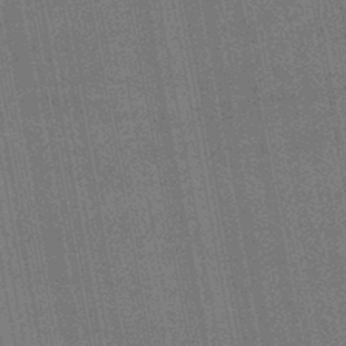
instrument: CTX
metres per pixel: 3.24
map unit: lHb
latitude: -46.2172
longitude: 68.3495
